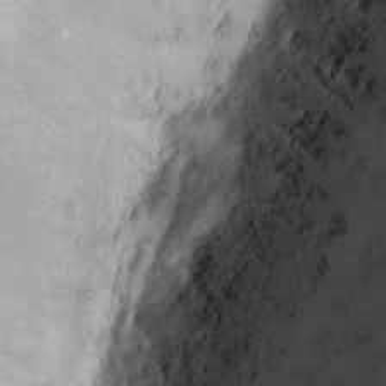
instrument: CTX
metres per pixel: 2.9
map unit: eHh
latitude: 14.8947
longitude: -63.2915
